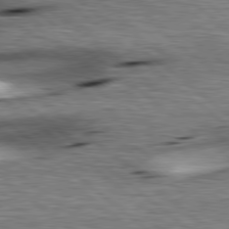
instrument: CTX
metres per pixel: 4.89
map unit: lApd
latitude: 78.8569
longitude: -52.5168
